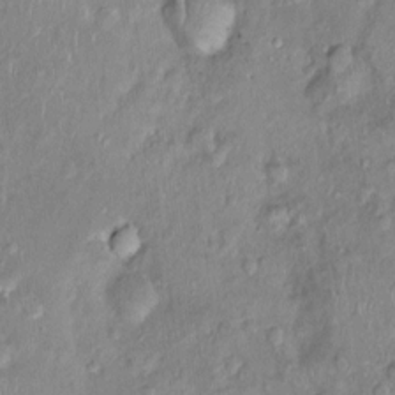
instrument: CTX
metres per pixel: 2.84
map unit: Nhu
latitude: 0.6679
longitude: -15.0270
